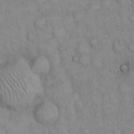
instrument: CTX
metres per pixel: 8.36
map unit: Hto
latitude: 13.0081
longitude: -57.9339
